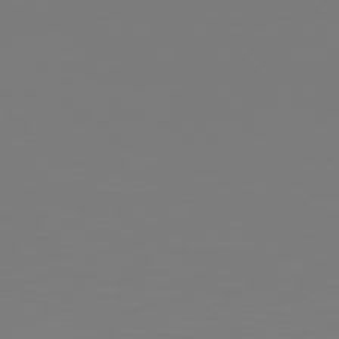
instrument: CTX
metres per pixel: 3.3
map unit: Hpe
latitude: 77.7638
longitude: -138.0255
